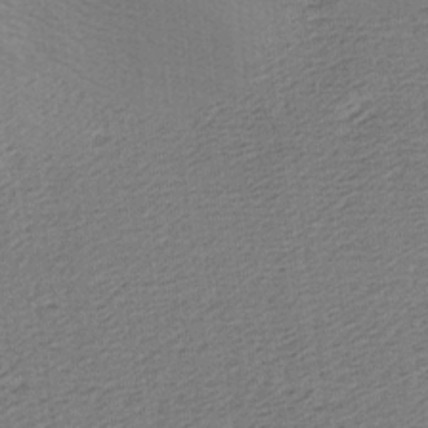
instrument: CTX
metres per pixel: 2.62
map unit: lAa
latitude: -8.1228
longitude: -124.2522
